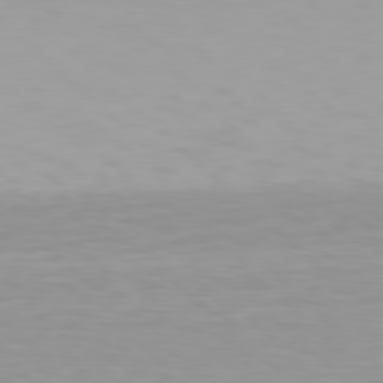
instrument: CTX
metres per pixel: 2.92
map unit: Hpe
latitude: 78.1578
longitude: -137.2348
